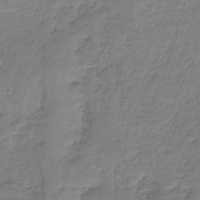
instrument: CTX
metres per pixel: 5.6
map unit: HNb
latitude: -35.9745
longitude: 56.7841
